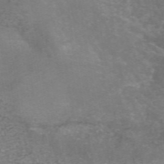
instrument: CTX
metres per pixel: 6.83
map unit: ANa
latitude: 43.3671
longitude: 25.8989
